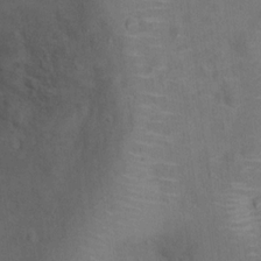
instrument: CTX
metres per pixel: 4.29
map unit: Ht
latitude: 15.0648
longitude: -41.4237
